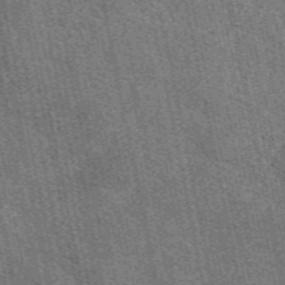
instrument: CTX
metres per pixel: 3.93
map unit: eAb
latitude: 51.2348
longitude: 114.7274
